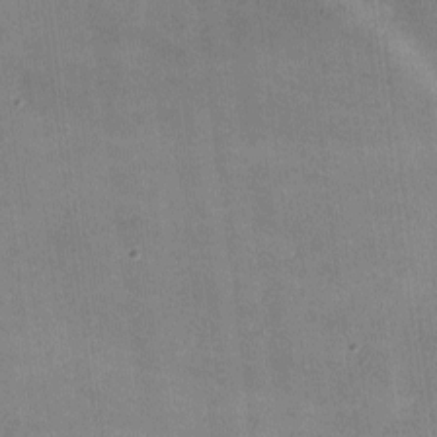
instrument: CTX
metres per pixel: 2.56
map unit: lHvf
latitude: -9.8989
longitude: -100.9325
